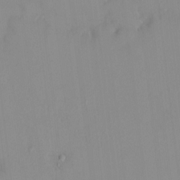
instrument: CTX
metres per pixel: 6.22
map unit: HNhu
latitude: 6.3278
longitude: 2.5006
